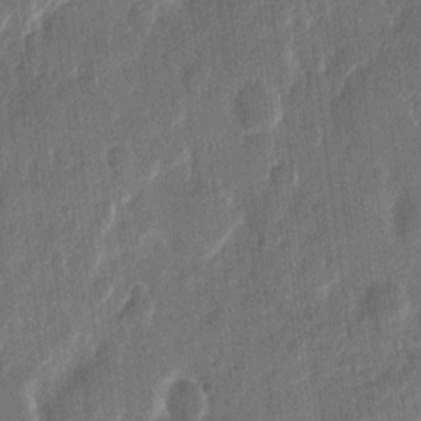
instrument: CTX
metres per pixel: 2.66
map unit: eHh
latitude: 11.7828
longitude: -70.5357
